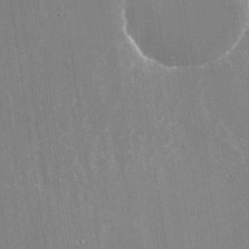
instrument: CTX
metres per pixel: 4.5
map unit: Nhu
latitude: -28.7274
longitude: -80.1389
